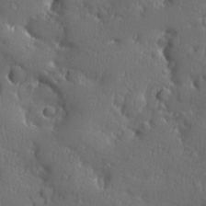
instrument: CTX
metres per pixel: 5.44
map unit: Ave
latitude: -9.2943
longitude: -119.1214
